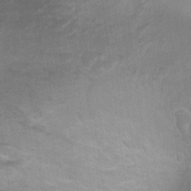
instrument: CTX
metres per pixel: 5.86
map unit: Ht
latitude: -1.7100
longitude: -17.0836
